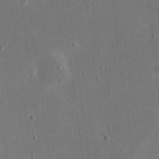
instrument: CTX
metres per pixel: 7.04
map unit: eHh
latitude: 21.6127
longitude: -69.9339
